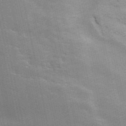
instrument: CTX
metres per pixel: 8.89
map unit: ANa
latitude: 50.2333
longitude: -82.4601
